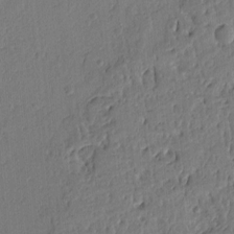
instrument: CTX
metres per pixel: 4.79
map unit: Ht
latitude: 10.0822
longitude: -78.0255
